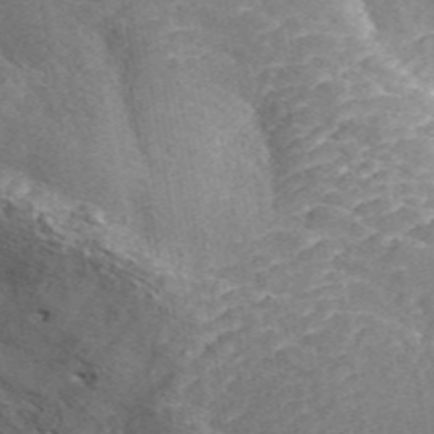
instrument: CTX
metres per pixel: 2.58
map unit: ANa
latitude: 46.5735
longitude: 26.1605
